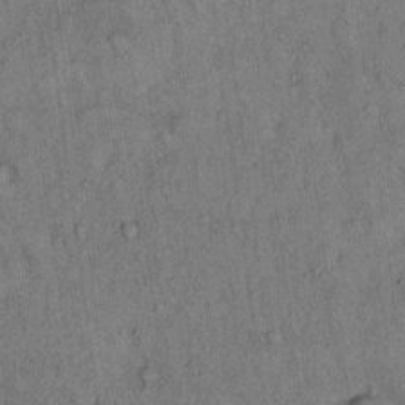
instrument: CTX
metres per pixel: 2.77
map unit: Hto
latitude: 12.8191
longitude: -59.1970
